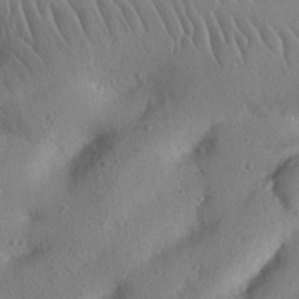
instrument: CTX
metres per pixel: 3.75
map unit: Nhu
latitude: 21.9150
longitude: -75.7261
